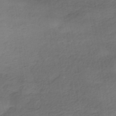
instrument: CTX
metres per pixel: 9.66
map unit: HNhu
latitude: -42.5384
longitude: 103.4266
